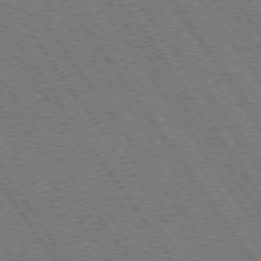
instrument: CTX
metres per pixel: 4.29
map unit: Hpe
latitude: 73.4616
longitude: -142.1200
